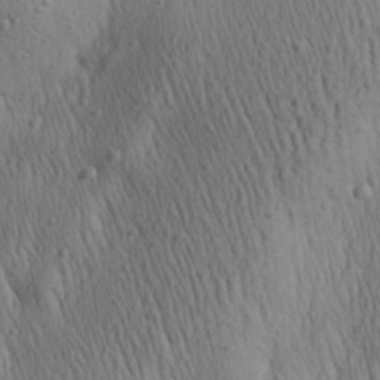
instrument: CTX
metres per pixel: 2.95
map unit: Aa
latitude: 27.8206
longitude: -141.0647
